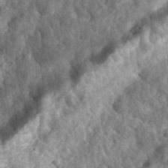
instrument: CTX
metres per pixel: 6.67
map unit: eHh
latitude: 35.1214
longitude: -79.1214
